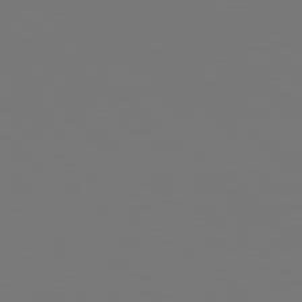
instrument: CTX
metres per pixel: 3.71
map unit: Hpe
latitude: 78.6869
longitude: -163.3671
